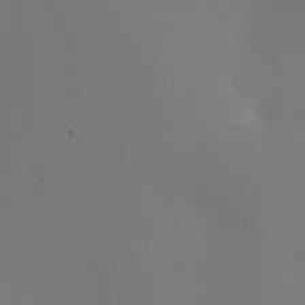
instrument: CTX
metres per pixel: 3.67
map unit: Nhu
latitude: 25.6504
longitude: -71.1592
